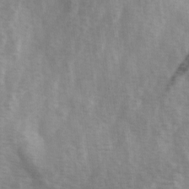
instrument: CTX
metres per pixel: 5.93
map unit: Ave
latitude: 1.8205
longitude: -112.0822
